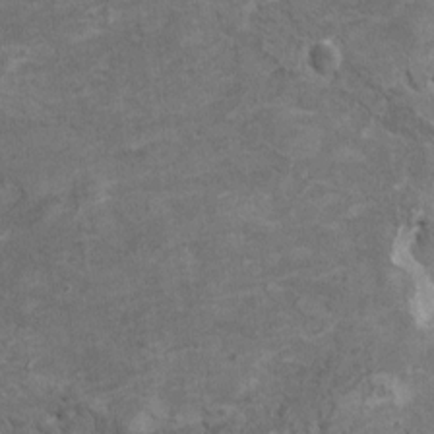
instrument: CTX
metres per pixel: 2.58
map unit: HNhu
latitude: 3.7449
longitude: -3.9906
